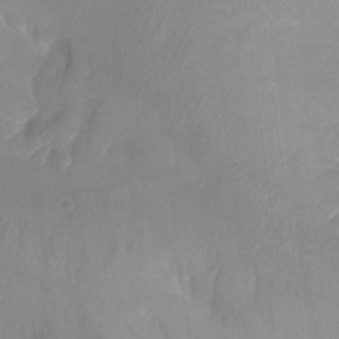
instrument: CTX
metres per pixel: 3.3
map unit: Aa
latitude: -13.6533
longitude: -59.4426
